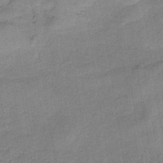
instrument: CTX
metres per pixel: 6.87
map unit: HNb
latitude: -34.2739
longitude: 57.4265
